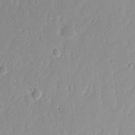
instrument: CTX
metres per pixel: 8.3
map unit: eHh
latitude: 14.7247
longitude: -72.3846
